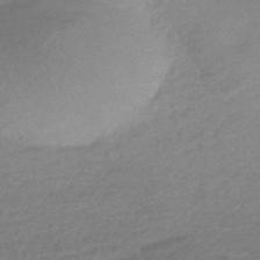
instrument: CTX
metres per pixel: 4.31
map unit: HNhu
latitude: -45.3132
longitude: 93.4832
